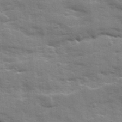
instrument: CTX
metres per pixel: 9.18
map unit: Ave
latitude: 18.9513
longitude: -129.7827
